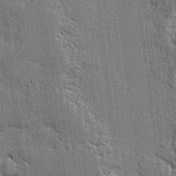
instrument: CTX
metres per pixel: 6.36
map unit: lAvf
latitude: -0.9920
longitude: -107.6127
